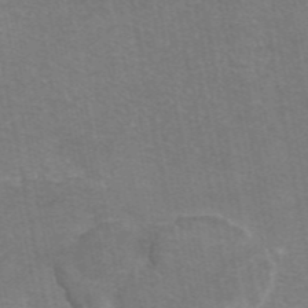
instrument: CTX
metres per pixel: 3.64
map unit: eAb
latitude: 47.1781
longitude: 105.4832
